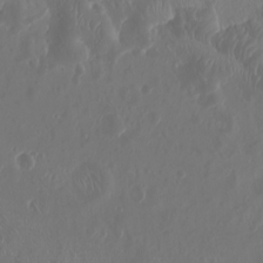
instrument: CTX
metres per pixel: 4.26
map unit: Htu
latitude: -7.0486
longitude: -74.5735
